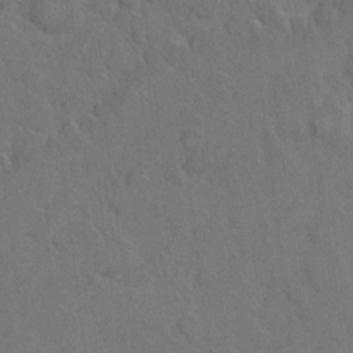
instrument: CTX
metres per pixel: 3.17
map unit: eHh
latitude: 7.4237
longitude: -62.9892
